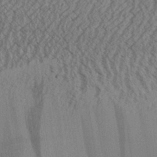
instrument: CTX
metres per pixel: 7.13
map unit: Aa
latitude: 25.9717
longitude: -134.3467
